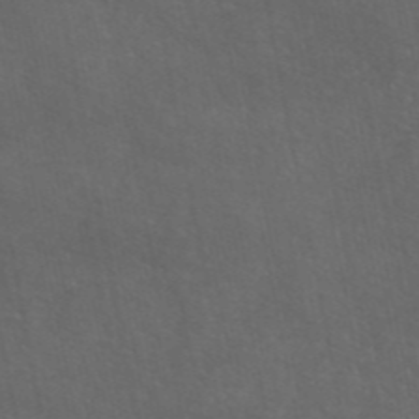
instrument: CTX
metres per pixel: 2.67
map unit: eAb
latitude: 46.2712
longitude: 116.8030
